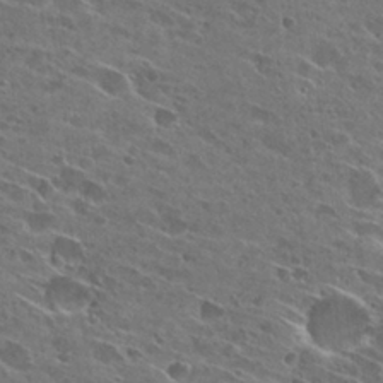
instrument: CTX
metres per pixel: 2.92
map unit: Hto
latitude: 27.9717
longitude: -44.6301
